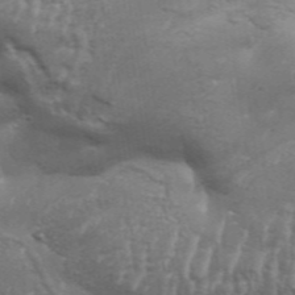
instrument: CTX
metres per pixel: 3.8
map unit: Aa
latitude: 33.7072
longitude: -135.8205
